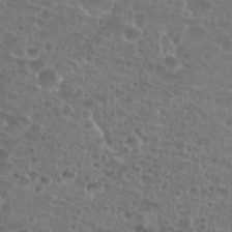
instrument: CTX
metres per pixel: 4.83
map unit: Nhu
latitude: 27.2726
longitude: -51.4993
